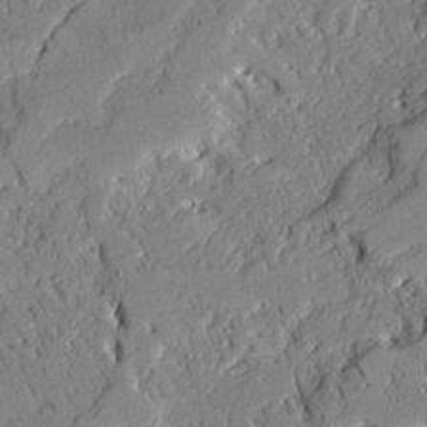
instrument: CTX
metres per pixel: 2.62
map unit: Ave
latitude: 21.8773
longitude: -128.4412
